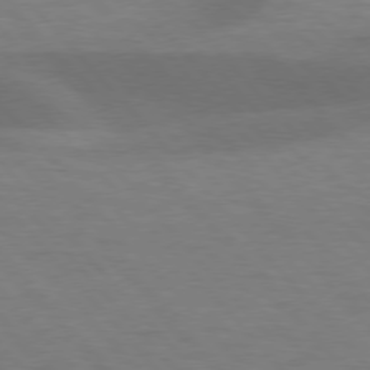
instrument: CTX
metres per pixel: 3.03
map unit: lApd
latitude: 76.1200
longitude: -59.1403
